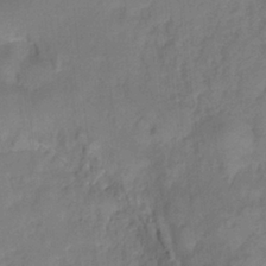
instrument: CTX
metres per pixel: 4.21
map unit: HNhu
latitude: -27.2187
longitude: 74.7275
